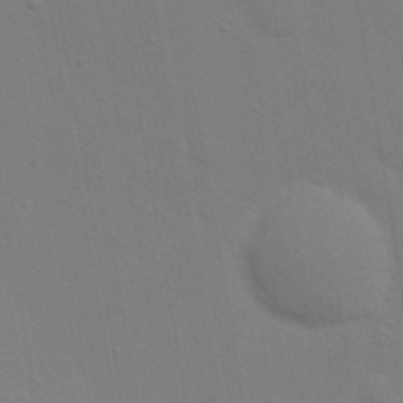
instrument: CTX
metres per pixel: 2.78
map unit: Nhu
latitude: 20.8002
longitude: -72.7813
